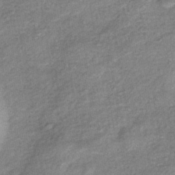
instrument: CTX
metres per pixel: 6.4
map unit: eHb
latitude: -39.3699
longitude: 80.7841
